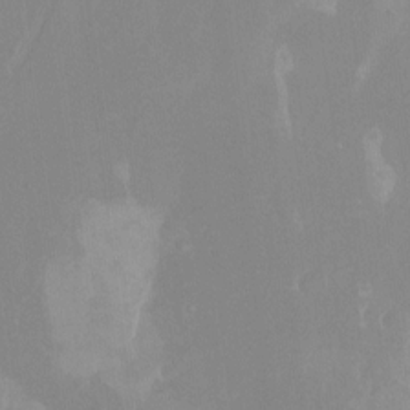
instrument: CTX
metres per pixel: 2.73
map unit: Nhu
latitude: -14.1606
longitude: -54.9514
